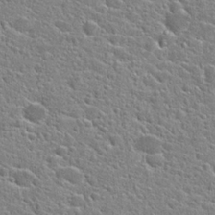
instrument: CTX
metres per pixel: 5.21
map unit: Hto
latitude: 24.2333
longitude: -44.4979
